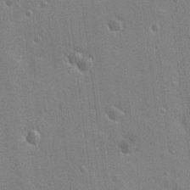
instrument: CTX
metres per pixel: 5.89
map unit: Nhu
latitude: 17.8772
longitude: -30.4601
